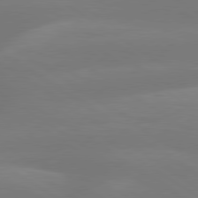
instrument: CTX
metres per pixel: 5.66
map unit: lApd
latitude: 79.6883
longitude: -149.8583
